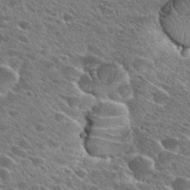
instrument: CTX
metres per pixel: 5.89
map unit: Hto
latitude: 27.4804
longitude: -42.9136
